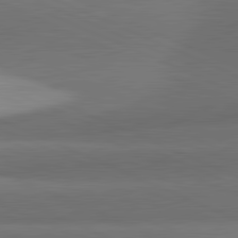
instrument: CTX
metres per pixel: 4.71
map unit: lApd
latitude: 81.7261
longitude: 138.6897
